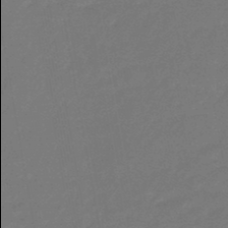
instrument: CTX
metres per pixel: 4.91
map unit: eHb
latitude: -46.6329
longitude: 82.0094
